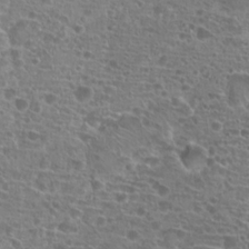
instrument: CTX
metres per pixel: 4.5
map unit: Hto
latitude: 20.1389
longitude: -40.6868
